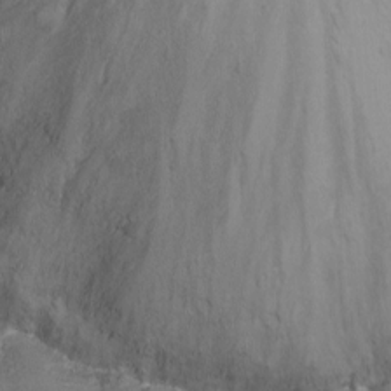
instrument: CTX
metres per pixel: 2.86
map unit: Nhu
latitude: -11.9745
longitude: -38.2145
